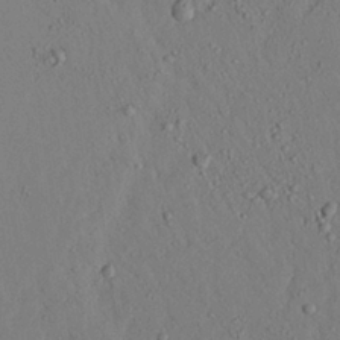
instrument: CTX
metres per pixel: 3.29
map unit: Aa
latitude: 24.3845
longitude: -128.4979
